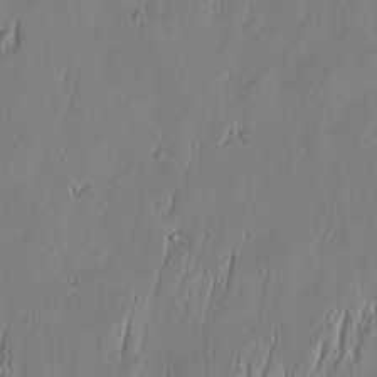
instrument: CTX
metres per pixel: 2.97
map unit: Htu
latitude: -5.6344
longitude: 175.0108
